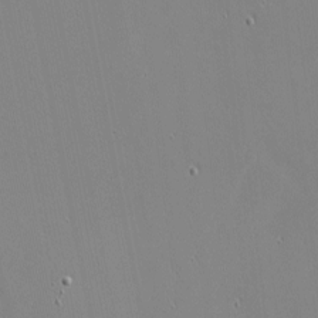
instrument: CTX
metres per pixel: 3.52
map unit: eHh
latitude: -3.0675
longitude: -80.9514
